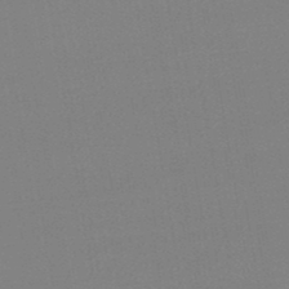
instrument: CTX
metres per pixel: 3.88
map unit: lHb
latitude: -49.0865
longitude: 67.9367
